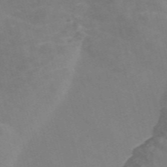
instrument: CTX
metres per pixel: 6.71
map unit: Nve
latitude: -57.9178
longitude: 56.9541
